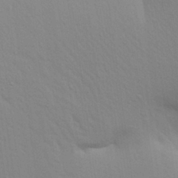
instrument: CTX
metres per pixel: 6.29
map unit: Aa
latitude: 29.0269
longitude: -146.9892
